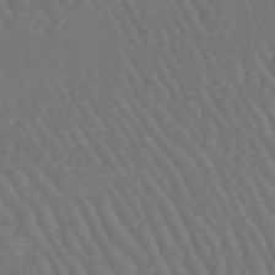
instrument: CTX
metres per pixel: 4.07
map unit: lHb
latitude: -46.2361
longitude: 76.8597
